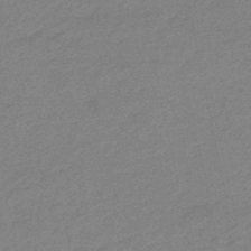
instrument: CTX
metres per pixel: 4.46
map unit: eHb
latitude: -48.3684
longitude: 86.6330
